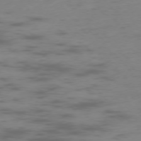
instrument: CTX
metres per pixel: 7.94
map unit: Ap
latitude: -76.3306
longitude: -64.7246
